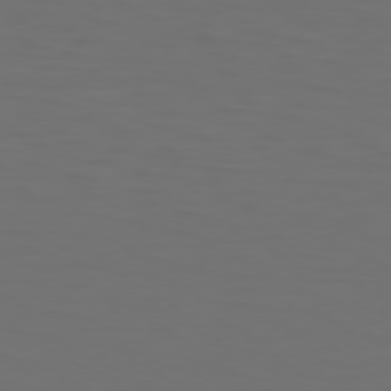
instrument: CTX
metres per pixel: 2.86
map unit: Hpe
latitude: 75.3482
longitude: -125.1214
